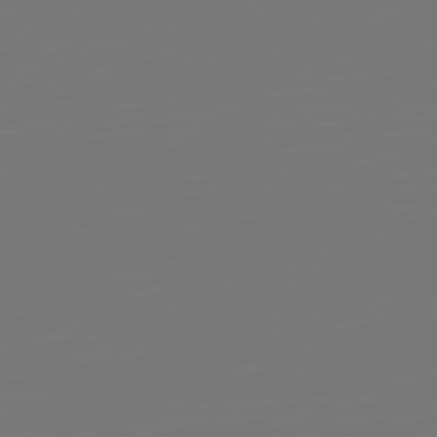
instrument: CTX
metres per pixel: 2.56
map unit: Hpe
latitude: 75.6883
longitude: -124.1766
